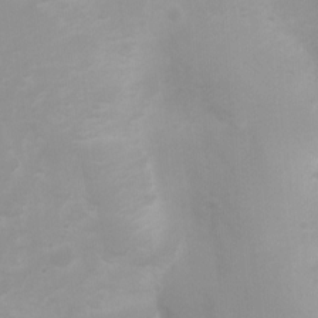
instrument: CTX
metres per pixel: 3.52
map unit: Ht
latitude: 3.0836
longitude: -22.6490
